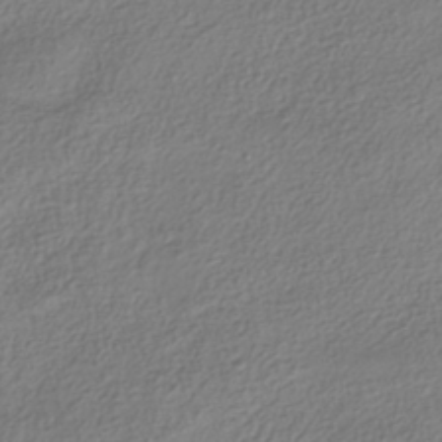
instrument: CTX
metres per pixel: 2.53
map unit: HNhu
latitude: -39.9556
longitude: 101.6154
